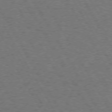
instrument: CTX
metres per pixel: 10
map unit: Hpe
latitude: 72.4223
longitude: -129.0836
